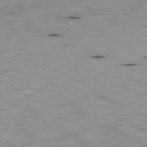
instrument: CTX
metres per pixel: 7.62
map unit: Ap
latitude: -80.1984
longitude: -101.1592
